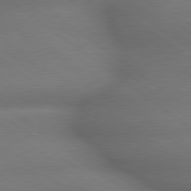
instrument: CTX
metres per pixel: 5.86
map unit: lApd
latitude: 79.4427
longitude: -167.8016
